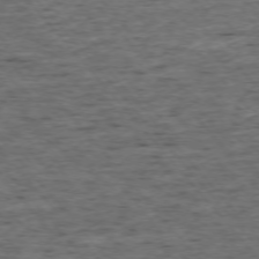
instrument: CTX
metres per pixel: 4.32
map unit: Ap
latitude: -75.4266
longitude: -90.0822
